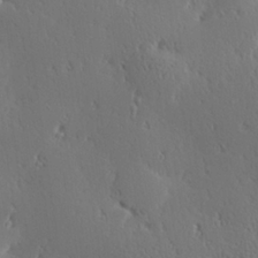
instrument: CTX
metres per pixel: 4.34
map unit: Hve
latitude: 27.4615
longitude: -93.0836
